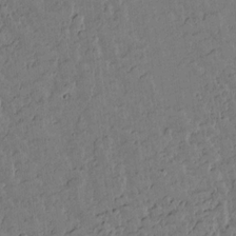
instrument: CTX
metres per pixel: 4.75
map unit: lAvf
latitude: 15.1593
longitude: -127.4238
